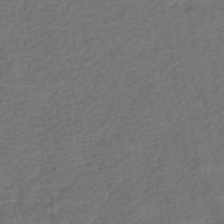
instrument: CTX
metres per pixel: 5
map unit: eHb
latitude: -43.2942
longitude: 82.9919
